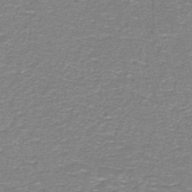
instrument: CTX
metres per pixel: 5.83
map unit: lHb
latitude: -43.0486
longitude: 55.6911
